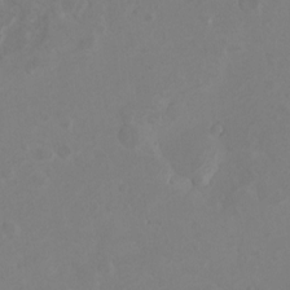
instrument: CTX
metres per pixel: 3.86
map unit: eHh
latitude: -3.4454
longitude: -74.4979
